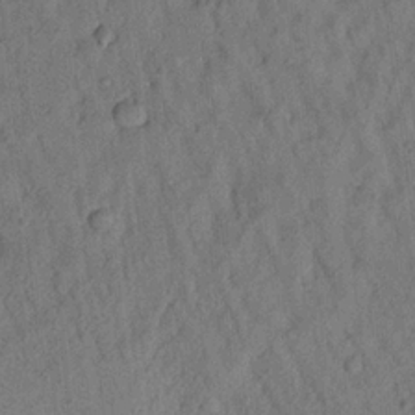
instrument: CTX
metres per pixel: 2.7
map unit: Aa
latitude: 21.5938
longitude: -147.4616
